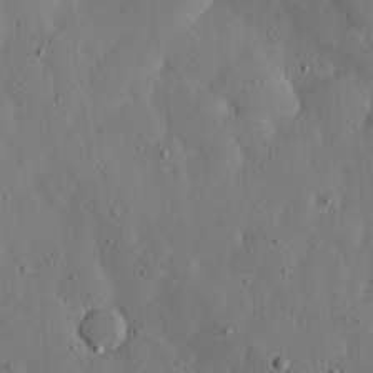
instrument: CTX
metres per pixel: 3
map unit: lHvf
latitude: 19.6694
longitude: -115.2725
